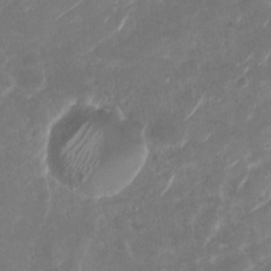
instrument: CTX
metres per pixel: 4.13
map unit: Nhu
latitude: -29.5777
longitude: -70.4601
